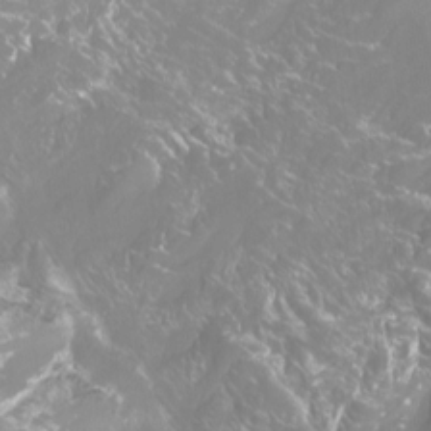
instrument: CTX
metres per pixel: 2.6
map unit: Htu
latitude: -12.9164
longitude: -47.5560
